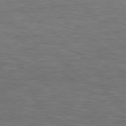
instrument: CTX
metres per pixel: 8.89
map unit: Hpe
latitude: 79.0837
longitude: -128.2522
